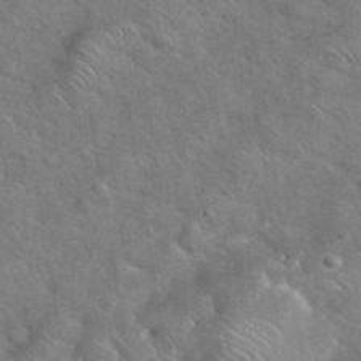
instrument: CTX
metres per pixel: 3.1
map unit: eHh
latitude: 37.7072
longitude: -65.4048
